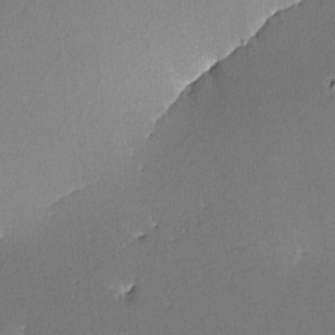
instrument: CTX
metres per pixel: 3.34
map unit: lHvf
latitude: -10.9164
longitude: -103.7827
